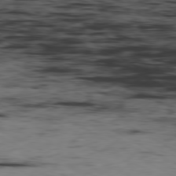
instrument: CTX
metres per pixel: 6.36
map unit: Ap
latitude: -80.4629
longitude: -93.3103
